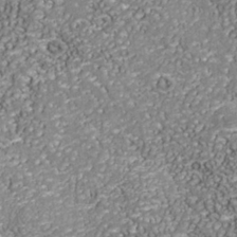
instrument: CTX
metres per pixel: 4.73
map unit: Nhu
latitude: -38.6708
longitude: -83.5560
